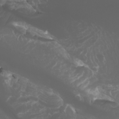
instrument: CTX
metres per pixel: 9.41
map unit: Htu
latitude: -4.9919
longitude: -75.8583
